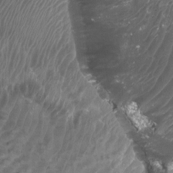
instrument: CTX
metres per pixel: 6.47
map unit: Htu
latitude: 2.7435
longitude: -20.6680
